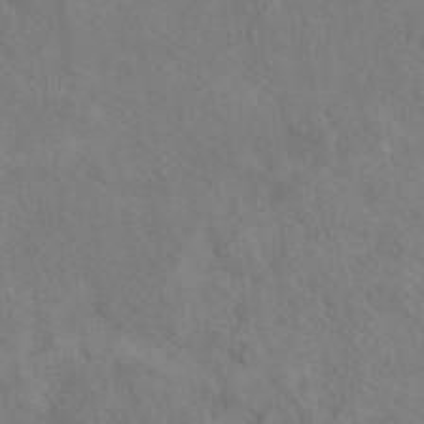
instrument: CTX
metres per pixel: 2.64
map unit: eAb
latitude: 42.3656
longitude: 111.1242
